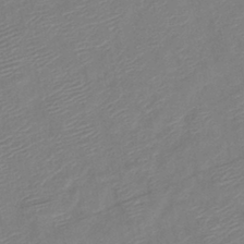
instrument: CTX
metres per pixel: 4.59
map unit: lHb
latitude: -40.4818
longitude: 77.9178
